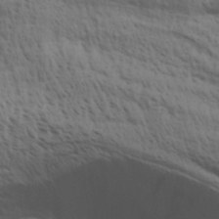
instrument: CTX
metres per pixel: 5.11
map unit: Aa
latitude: 30.5735
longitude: -134.7813
